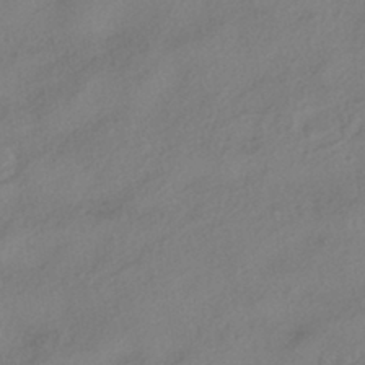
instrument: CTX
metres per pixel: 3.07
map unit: HNhu
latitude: -41.6344
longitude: 103.3888
